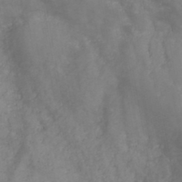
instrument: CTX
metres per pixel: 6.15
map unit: HNb
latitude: -46.3684
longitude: -47.7072
